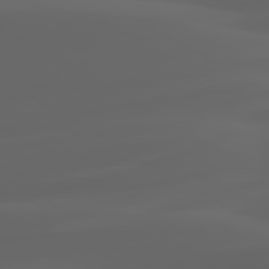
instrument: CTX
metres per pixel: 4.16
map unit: lApd
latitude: 80.2522
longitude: -93.3103
